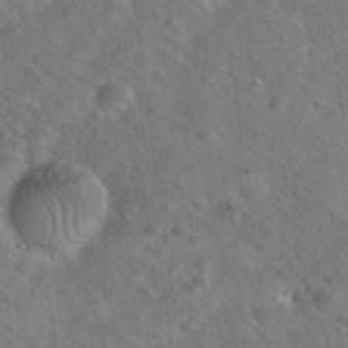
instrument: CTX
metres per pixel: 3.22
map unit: Hto
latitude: 22.2145
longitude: -54.7624
